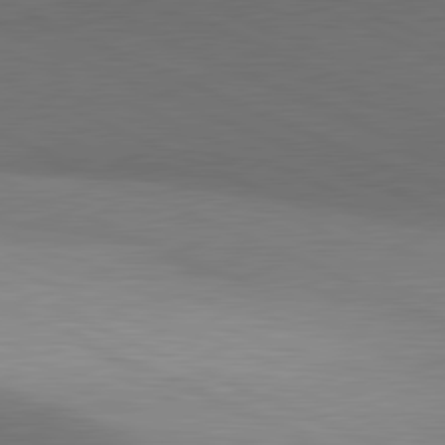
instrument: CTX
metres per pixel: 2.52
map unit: lApd
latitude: 81.4048
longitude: 138.2173
